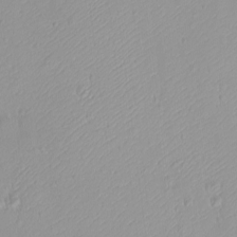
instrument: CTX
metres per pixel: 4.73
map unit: eHh
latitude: -9.6155
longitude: -69.0836
